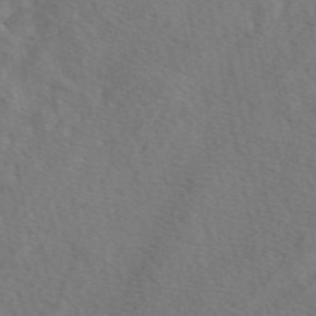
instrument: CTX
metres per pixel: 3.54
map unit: eAb
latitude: 49.6505
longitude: 119.3888
